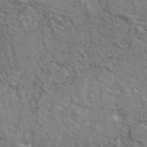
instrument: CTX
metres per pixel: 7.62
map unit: eAb
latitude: 43.7072
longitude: 113.5021
